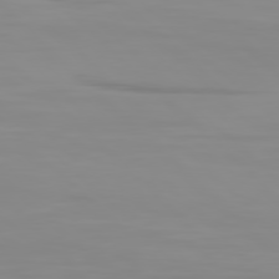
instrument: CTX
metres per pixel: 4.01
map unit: Hpe
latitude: 76.8380
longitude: -164.7246
